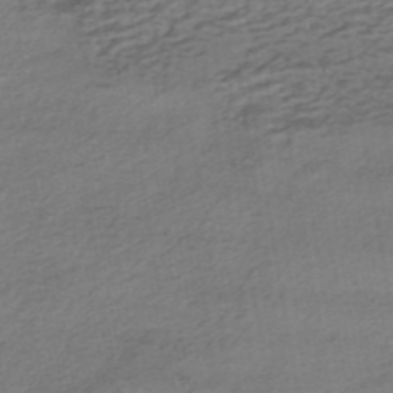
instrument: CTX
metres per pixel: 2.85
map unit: HNhu
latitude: -42.5951
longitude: 103.5021
